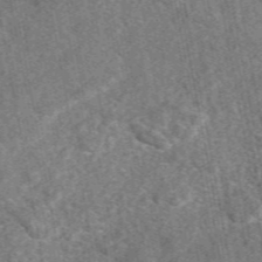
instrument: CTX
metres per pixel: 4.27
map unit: eAb
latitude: 48.3278
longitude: 112.0283
